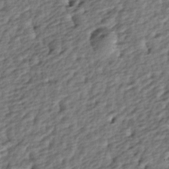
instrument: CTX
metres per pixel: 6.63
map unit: lAa
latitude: -4.4251
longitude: -122.8758
